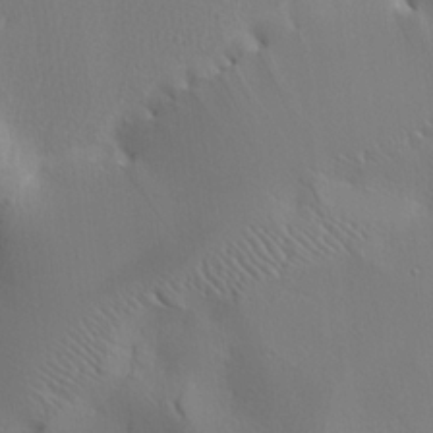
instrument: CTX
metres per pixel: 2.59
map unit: lHvf
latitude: 22.4979
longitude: 142.0472
